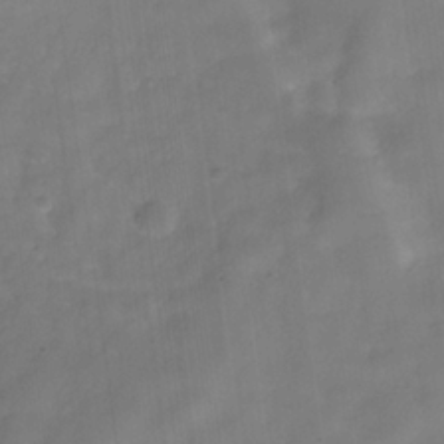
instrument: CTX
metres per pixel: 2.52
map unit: Hve
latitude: -32.1228
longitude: 92.5763
